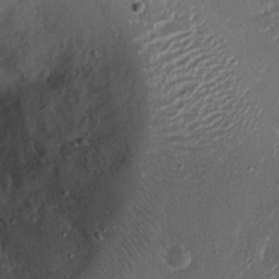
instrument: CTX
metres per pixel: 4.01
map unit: Nhu
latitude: 18.4034
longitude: -73.0081
